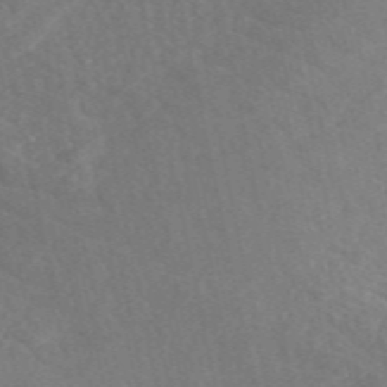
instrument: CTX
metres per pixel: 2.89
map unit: eAb
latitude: 49.3293
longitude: 118.2551
